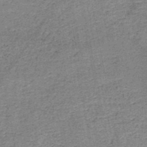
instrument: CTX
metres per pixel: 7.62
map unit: HNb
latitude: -49.8989
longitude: -49.4615
